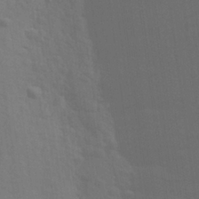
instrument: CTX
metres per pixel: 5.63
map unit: Aa
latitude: 26.2523
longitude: -145.8394
